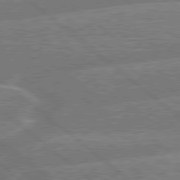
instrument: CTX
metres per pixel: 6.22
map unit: Hpe
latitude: 78.9892
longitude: -152.5735
